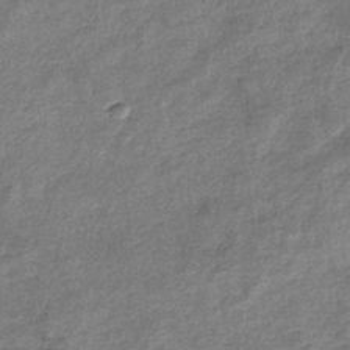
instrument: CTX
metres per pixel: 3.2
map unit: eHb
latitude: -37.9178
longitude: 79.0864
